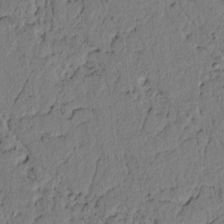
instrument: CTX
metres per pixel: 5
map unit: lAvf
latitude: 5.1592
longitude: 166.2550
